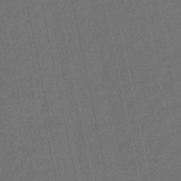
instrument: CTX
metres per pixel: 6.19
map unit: eHb
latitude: -47.6910
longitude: 87.3510
